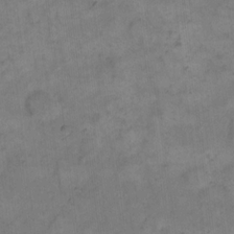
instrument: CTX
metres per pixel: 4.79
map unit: eHh
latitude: 14.5924
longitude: -66.2711
